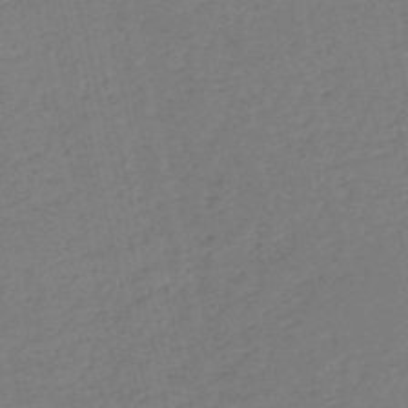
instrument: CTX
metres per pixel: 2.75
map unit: HNb
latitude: -54.1984
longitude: -39.8961
